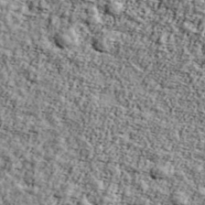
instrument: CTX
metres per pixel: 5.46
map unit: Ave
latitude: 43.1214
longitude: -110.7246
